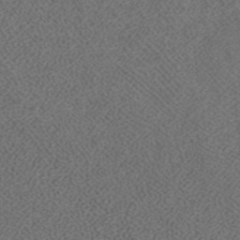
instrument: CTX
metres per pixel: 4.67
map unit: ANa
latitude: 37.5560
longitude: 16.2929
